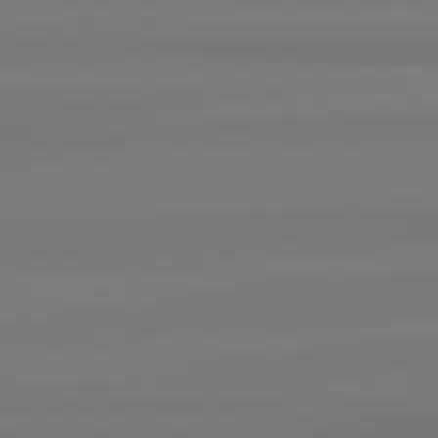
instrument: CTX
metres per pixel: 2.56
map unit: lApd
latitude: 79.1214
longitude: -136.1200
